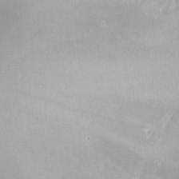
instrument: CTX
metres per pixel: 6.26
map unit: eHh
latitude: -4.5951
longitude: 19.9178
